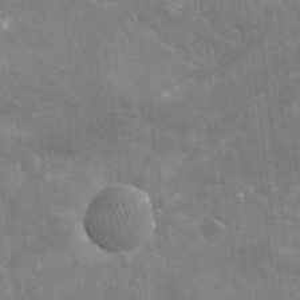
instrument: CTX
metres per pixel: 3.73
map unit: Nhu
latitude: -15.9367
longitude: -58.3656
